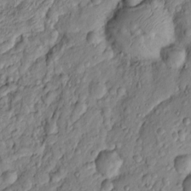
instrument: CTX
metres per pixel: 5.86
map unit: Htu
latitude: -6.1417
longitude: 155.7477
